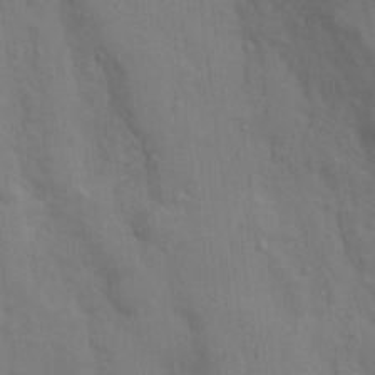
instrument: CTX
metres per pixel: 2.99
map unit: Nhu
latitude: 13.8395
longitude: -30.4034
